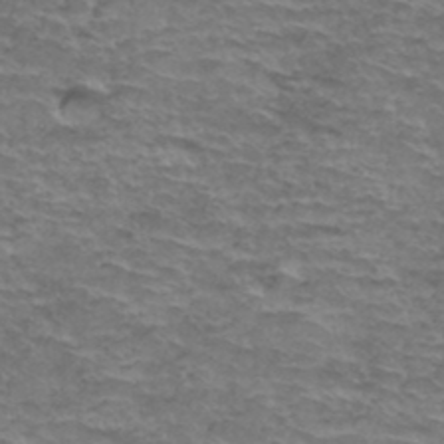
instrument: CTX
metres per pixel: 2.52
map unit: Hto
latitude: 37.0837
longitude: -41.9528
